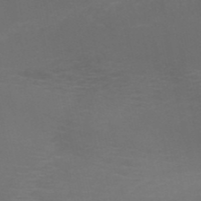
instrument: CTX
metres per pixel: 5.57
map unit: HNb
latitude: -51.1053
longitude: -42.1200
